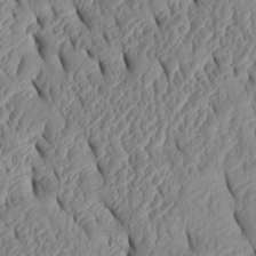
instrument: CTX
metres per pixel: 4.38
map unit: Htu
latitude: 1.7260
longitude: 149.5210
